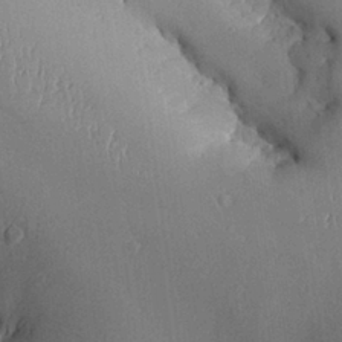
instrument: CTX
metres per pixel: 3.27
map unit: Aa
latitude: 27.3293
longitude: -129.7261
